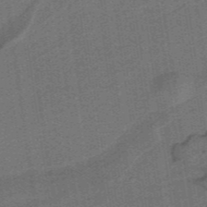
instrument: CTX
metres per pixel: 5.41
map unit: lHb
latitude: -39.8800
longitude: 54.3684
